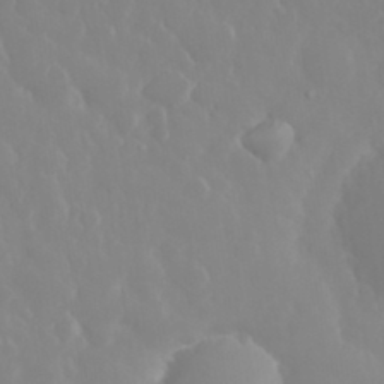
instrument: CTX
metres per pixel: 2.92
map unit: eHh
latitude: 33.5182
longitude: -59.4049
